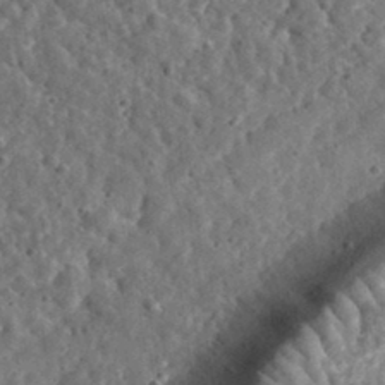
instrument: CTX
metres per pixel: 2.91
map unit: eHh
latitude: 34.8002
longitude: -79.2348
